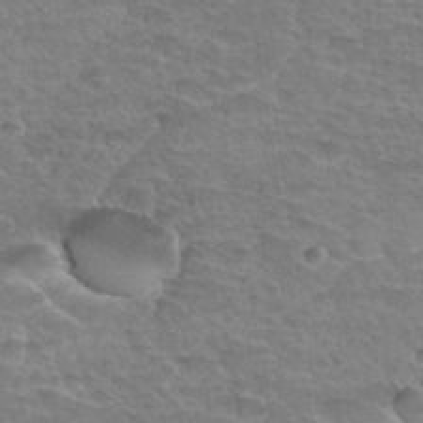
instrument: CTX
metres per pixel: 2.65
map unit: Hto
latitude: 34.4412
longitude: -44.4412
